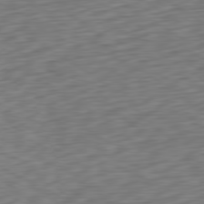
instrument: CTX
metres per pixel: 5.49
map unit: Ap
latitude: -80.7274
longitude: -69.4049
